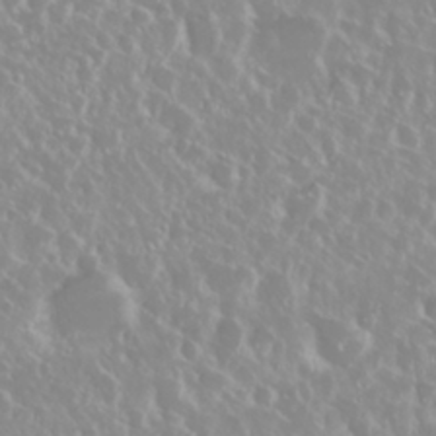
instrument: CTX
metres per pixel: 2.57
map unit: Nhu
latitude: 28.7624
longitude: -61.6505
